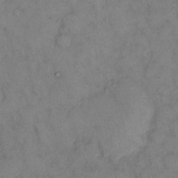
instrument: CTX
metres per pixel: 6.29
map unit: eHh
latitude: 12.1767
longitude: -62.9325
